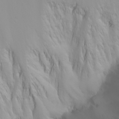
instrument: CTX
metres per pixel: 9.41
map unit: Htu
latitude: -4.1605
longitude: -88.9703
